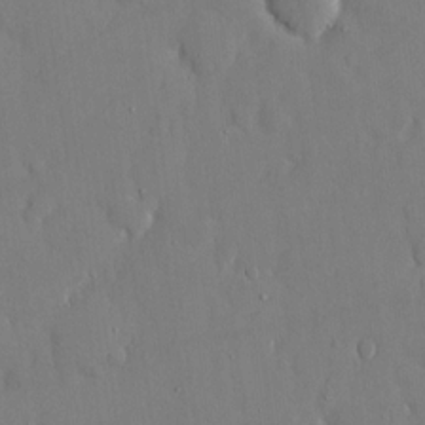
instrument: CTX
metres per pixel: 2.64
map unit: eHh
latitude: 14.8002
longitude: -70.7624
